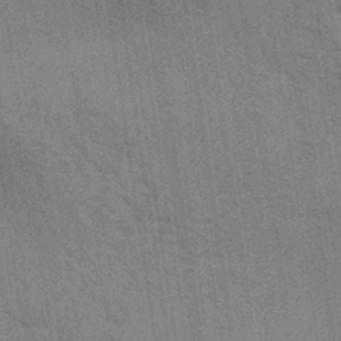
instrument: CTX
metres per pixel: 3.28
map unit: Aa
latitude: 32.2334
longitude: -139.8961
